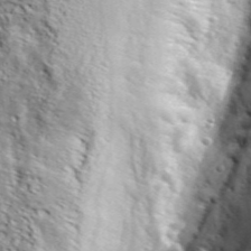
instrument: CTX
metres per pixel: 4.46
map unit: lHvf
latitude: 37.4238
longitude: -86.9325
